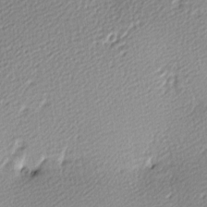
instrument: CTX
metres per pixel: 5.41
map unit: lAa
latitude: -9.8611
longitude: -126.7435
